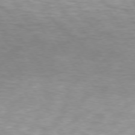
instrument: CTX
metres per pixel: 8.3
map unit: lApd
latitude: 74.1767
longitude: -54.2144
